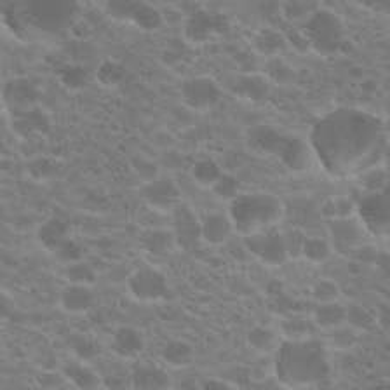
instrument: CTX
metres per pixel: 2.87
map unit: Hto
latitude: 20.1200
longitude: -36.1578
